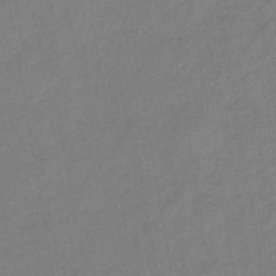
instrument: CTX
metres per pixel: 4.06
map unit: eHb
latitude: -42.1983
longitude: 82.6140
